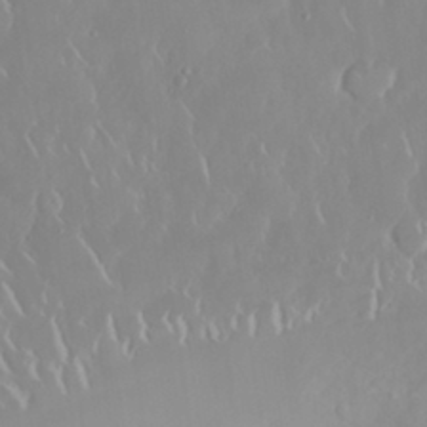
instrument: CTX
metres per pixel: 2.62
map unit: Nhu
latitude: 30.4223
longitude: -59.5182
